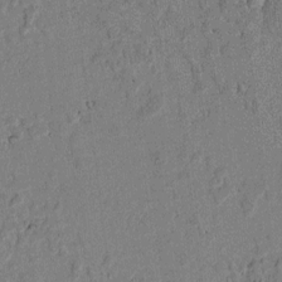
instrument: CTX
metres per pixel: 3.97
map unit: lAvf
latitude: 5.8772
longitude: 169.2753
